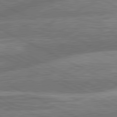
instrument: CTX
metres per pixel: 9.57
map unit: lApd
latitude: 81.2159
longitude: -167.3103
